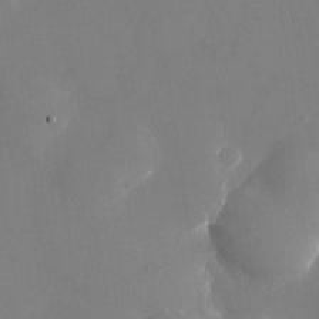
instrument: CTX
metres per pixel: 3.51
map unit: Nhu
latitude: -24.9164
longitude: -70.3656
